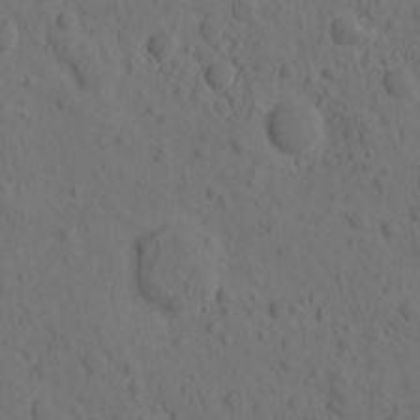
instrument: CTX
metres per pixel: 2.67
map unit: eHh
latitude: -0.9542
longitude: 16.2551
